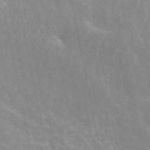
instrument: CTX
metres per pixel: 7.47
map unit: ANa
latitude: 45.7638
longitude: 25.6155
